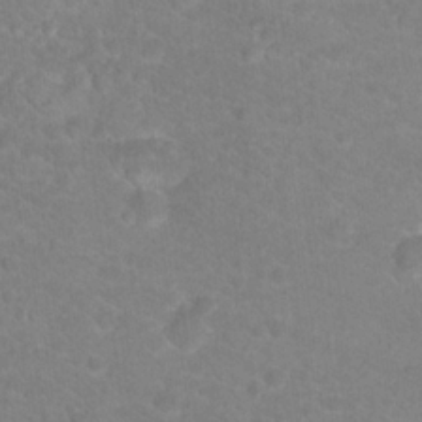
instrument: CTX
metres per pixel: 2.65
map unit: Hto
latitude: 18.5734
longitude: -37.8584
